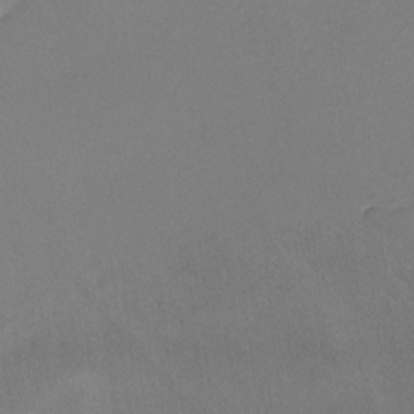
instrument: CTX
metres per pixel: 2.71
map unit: lHvf
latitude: -9.0864
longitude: -100.5735
